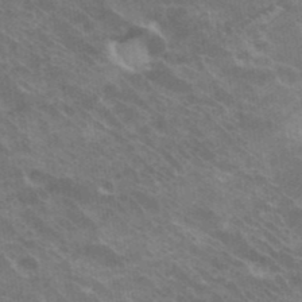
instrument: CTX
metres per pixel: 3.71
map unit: Hto
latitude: 32.4034
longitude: -40.8757
